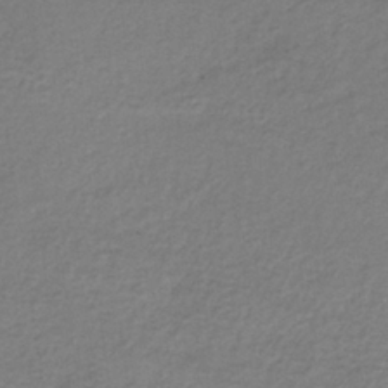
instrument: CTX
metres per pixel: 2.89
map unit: lHb
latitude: -34.7274
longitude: 61.4643
